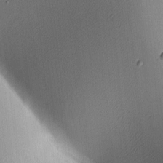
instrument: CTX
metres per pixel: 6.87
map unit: lAa
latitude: 3.8016
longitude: -116.4223
